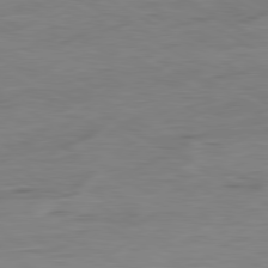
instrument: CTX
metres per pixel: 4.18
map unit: Ap
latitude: -81.0487
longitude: -78.6302
